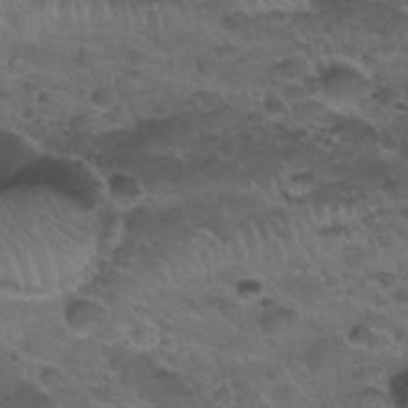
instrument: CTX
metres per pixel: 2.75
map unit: Nhu
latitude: 30.7058
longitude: -52.2901
